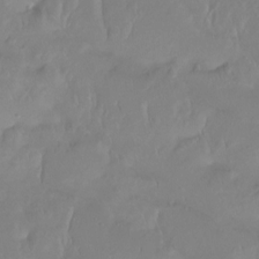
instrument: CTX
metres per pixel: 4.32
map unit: Htu
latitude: -16.2173
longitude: -46.4223
